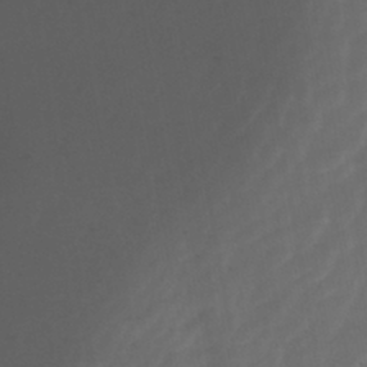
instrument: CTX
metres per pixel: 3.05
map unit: ANa
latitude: -41.6722
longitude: 104.7085
